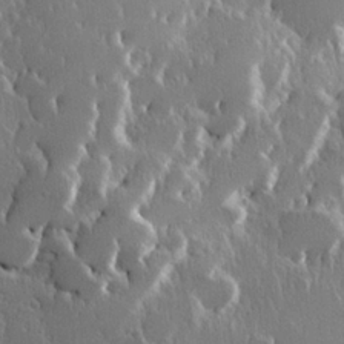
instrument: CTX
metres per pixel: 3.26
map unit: Hve
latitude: 23.0269
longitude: 146.3873
